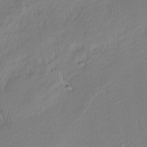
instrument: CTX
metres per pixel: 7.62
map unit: Nhu
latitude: 1.4993
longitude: -78.6113
